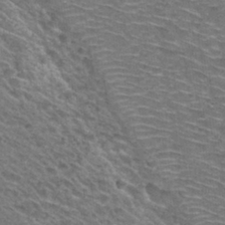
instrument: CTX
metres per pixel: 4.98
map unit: Hto
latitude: 29.4237
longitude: -47.1215
